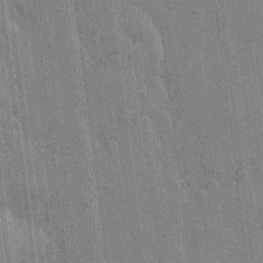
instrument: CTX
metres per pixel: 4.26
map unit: Htu
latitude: -8.2550
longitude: 176.4629
